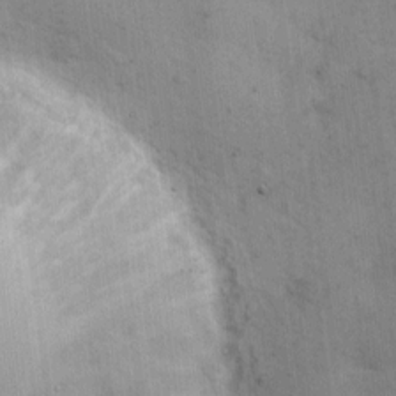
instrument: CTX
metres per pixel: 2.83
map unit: Hto
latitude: 5.7639
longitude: -61.7071
